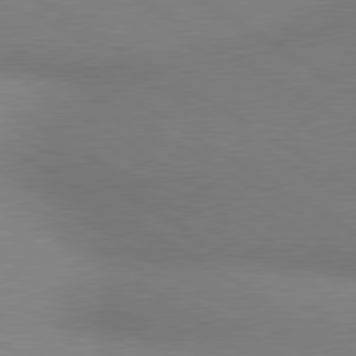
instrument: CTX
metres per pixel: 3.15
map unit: lApd
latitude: 80.3845
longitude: 126.6707
